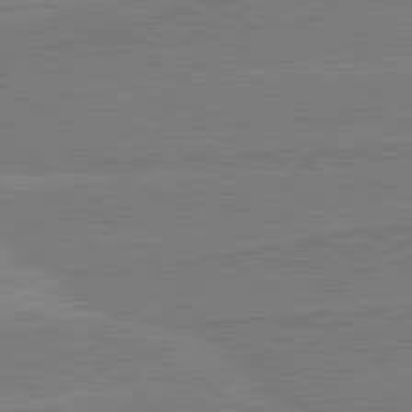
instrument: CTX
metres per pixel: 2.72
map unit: lApd
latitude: 80.7057
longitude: 168.4251
